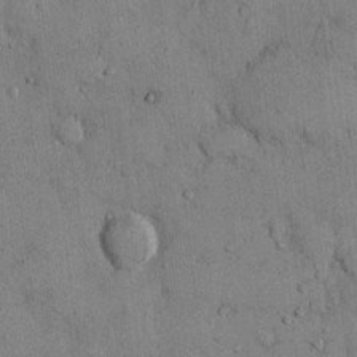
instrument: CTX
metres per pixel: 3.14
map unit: Hto
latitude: 12.8191
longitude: -59.9150
